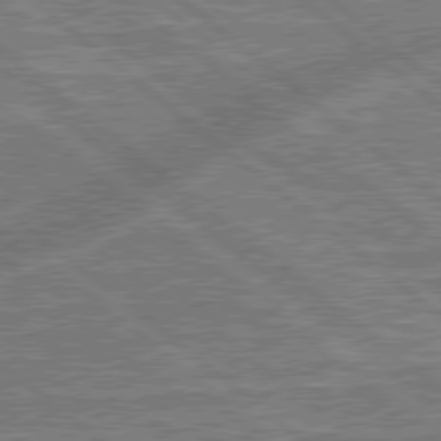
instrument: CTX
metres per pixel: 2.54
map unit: lApd
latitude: 79.1214
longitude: 175.1620
